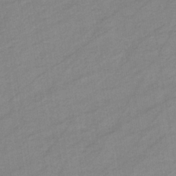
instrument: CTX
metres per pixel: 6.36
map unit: eHb
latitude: -37.7477
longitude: 78.5007
